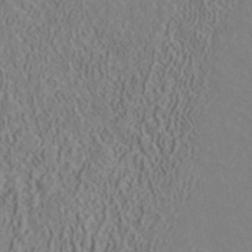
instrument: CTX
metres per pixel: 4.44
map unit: ANa
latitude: 41.6127
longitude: 32.6708
